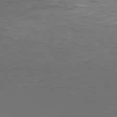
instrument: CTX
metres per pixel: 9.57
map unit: Hpe
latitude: 77.3103
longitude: -170.3845
